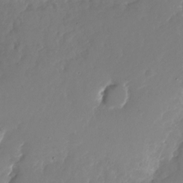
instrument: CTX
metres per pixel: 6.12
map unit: Nhu
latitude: -26.4440
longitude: -73.6316
